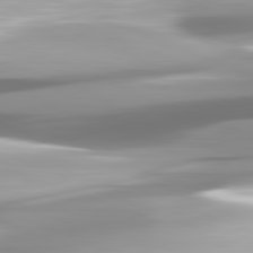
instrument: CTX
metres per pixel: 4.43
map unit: lApd
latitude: 81.9150
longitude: -147.7072
